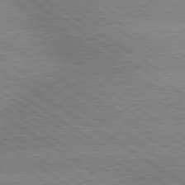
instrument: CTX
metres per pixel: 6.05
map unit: lApd
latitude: 79.5749
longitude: -152.4412
